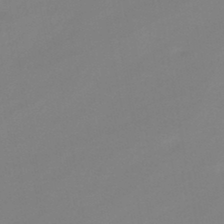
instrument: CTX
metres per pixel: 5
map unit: eHb
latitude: -44.7463
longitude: 85.8611
